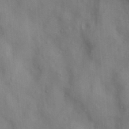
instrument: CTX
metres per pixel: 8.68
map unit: Nhu
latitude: 11.1403
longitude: -28.0444
